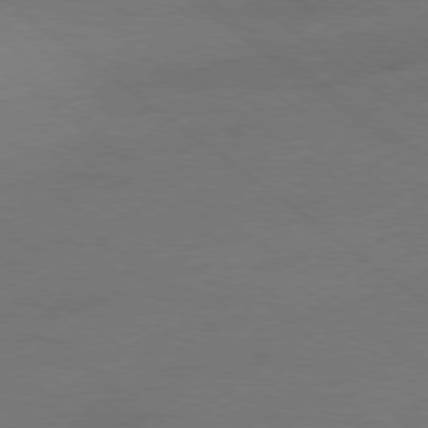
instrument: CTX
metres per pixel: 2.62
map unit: Ap
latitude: -79.1053
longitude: -54.6112
